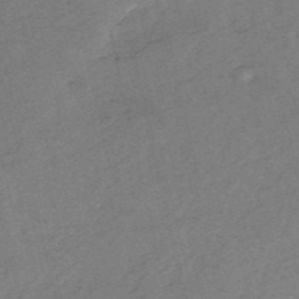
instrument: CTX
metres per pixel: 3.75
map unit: HNb
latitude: -54.0283
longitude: -41.8205
